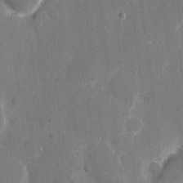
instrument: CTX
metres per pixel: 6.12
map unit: eHh
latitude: 7.6883
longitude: -68.0255
